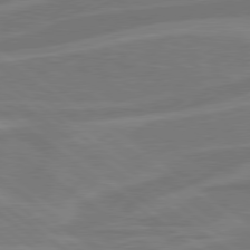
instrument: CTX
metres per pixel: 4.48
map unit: Hpe
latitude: 78.5735
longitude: -126.8947
